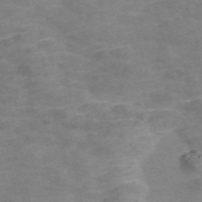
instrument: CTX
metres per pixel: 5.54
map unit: Nve
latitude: -58.5006
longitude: 51.6155
